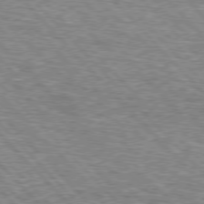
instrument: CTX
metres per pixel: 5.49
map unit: lApd
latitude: 76.3656
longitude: -75.3482
